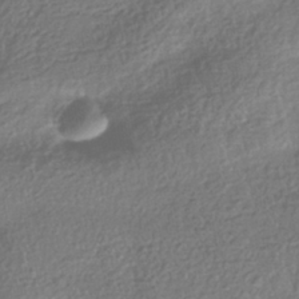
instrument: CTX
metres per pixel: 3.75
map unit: HNhu
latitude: -42.2928
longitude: 99.0297
